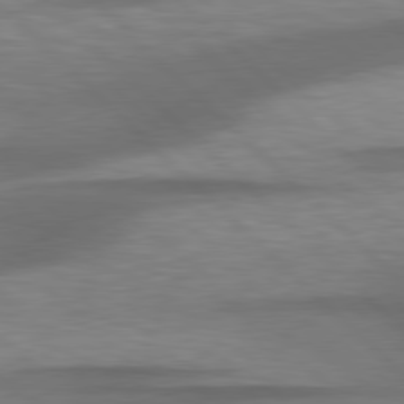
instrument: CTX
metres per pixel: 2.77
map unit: lApd
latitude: 79.0459
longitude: -115.8016
